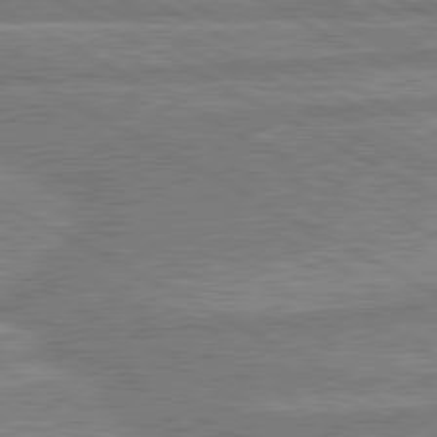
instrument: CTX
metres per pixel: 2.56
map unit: lApd
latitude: 80.3089
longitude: -171.9150
